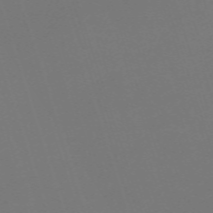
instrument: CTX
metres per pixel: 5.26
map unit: eHh
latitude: -63.0486
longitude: 51.5588
